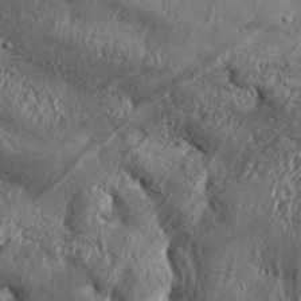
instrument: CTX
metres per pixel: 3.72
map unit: Aa
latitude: 33.4049
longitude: -135.1025
